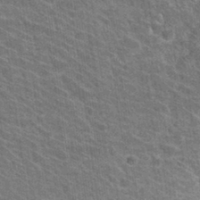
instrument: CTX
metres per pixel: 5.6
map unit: Hto
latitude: 31.6316
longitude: -44.4979
